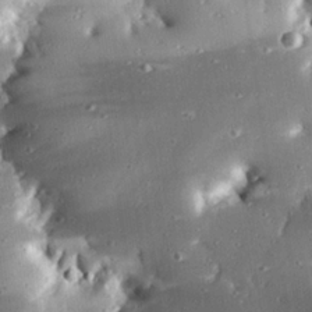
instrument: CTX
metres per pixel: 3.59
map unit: eHh
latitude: 24.1577
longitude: -89.8206
